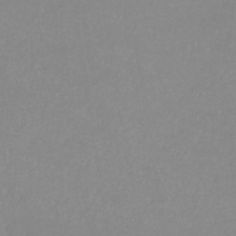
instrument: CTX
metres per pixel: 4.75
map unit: lHb
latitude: -31.8422
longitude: 66.7652
